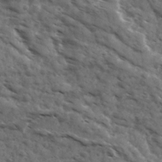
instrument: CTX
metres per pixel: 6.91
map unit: Ave
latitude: 17.6694
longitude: -132.1200
